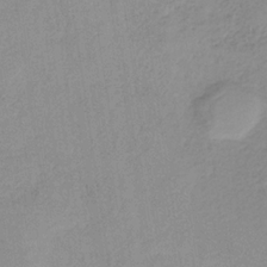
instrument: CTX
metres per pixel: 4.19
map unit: HNb
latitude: -31.9367
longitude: 62.6329
